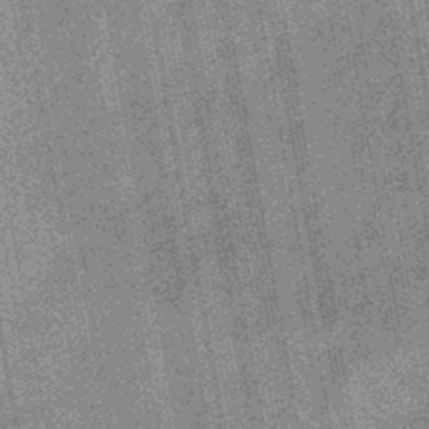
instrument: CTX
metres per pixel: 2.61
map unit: eHb
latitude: -43.9178
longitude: 86.1039
